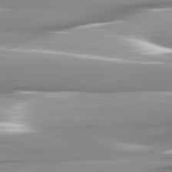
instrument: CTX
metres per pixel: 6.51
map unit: lApd
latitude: 82.1577
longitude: -141.9717
